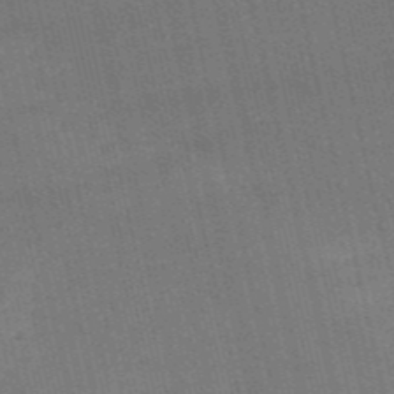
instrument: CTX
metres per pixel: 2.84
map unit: HNb
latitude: -52.6329
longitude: -40.8191
